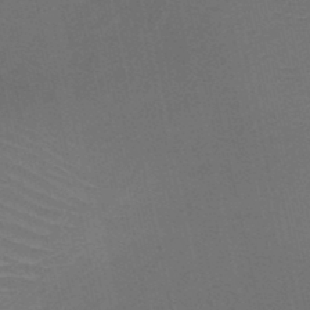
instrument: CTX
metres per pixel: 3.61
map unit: HNb
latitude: -47.2187
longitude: -41.3670
